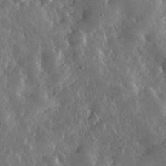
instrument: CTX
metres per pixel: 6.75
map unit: lHvf
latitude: 32.9703
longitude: -90.0255
